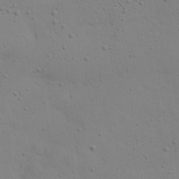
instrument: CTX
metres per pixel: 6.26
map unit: eHh
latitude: 24.4223
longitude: -69.7639
